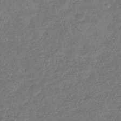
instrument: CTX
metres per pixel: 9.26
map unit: eHb
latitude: -35.8044
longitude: 82.2172
